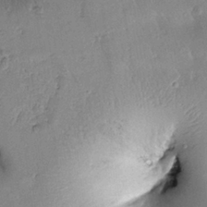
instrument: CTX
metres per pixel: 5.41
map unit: Htu
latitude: 0.3278
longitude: 173.1809
